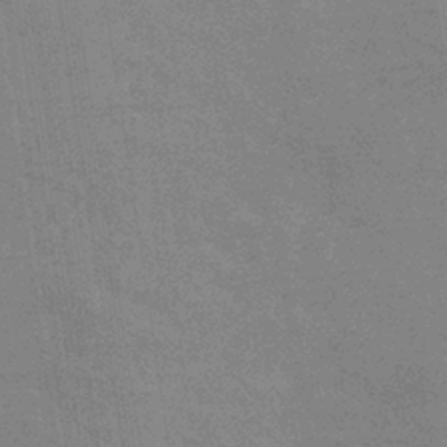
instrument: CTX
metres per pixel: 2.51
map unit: eHb
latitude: -36.8219
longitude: 76.5763
